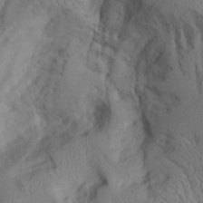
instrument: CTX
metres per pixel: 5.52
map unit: Aa
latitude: 26.9514
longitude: -131.8773
